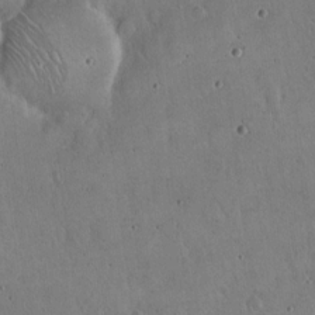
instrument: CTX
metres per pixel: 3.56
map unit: Hto
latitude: 16.4034
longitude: -59.5182
